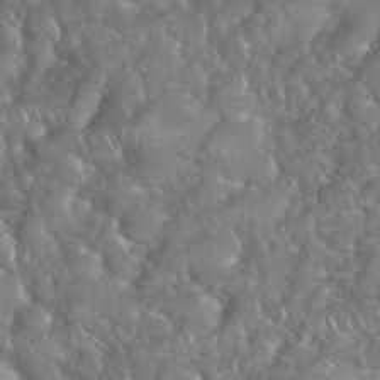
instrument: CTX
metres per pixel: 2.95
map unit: eHh
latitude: 39.5182
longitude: -58.0444
